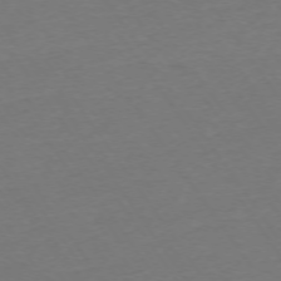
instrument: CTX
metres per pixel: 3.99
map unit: Ap
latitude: -74.3873
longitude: -85.4238
